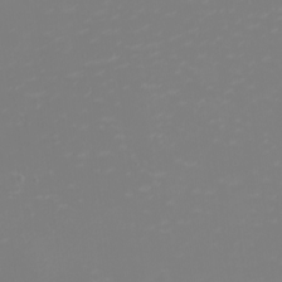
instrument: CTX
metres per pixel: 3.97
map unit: eHh
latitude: -2.8219
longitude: -75.1970
